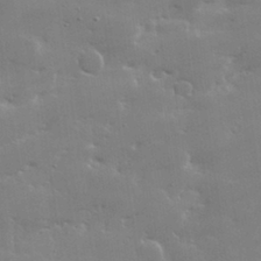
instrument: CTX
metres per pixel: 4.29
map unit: lHvf
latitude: 31.6127
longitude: -93.3292
